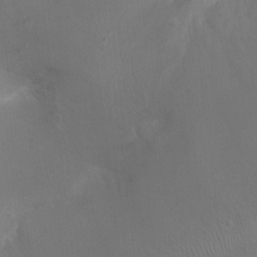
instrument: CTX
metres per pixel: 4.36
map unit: Ht
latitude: -1.0109
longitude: -16.5546
